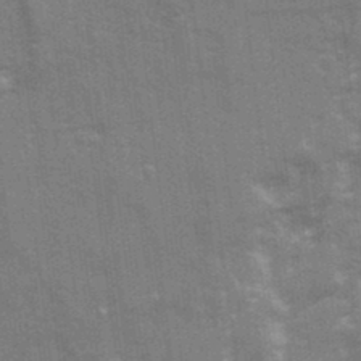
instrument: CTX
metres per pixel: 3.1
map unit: Ave
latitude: 21.4616
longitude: -133.4804
